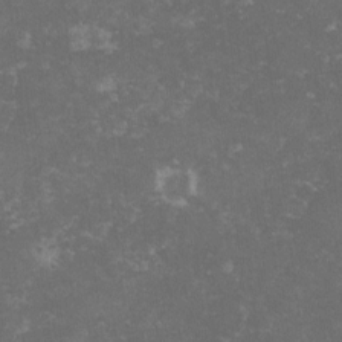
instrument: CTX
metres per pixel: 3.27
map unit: lHvf
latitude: -14.1228
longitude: -98.9513
